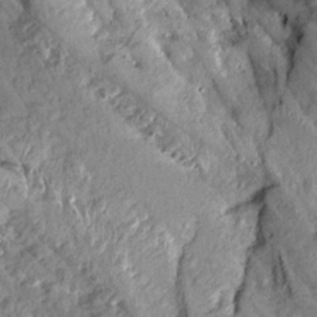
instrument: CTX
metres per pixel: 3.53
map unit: Aa
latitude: 15.7261
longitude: -145.0269
